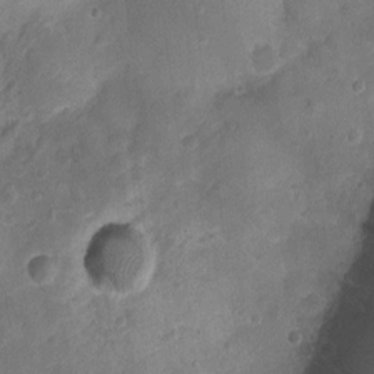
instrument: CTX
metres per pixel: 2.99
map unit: Ht
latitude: -3.4076
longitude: -19.4615
